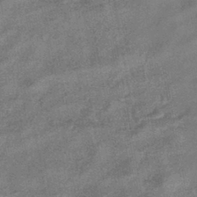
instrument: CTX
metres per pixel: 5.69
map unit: eHb
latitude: -42.5951
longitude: 82.6518
